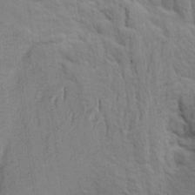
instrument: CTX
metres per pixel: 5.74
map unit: Aa
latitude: 23.1592
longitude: -150.4034
